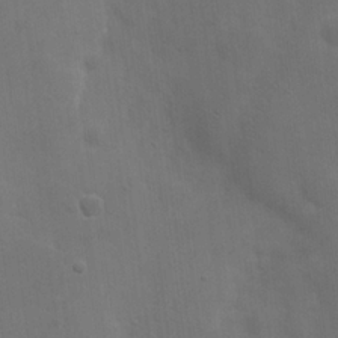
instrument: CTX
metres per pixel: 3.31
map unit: eHh
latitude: 19.8772
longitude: -66.2711
